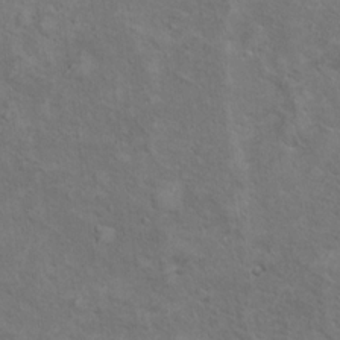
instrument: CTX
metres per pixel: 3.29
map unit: Ht
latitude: 14.1956
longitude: -39.9150
